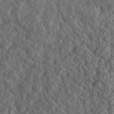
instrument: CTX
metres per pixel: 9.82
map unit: lHvf
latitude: 36.9136
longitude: -87.6127
